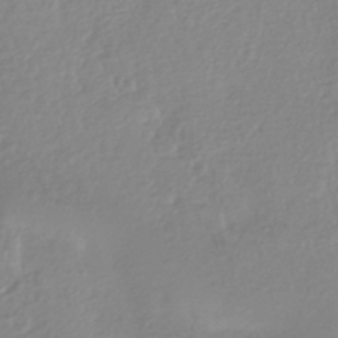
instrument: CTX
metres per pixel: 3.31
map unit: HNhu
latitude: -44.2551
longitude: 96.5385
